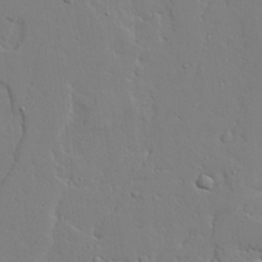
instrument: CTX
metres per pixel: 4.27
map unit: lAvf
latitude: 23.3482
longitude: -109.6882
